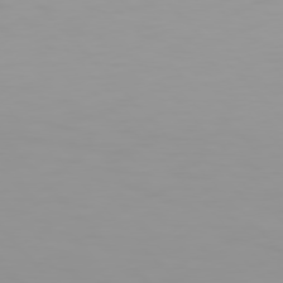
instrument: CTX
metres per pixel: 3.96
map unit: Hpe
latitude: 77.1214
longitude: -163.4427
